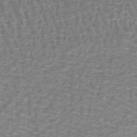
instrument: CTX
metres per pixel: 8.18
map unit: lHb
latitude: -40.7463
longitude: 59.1242
